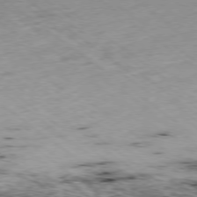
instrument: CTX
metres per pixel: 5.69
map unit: Ap
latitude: -78.6707
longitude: -91.5560
